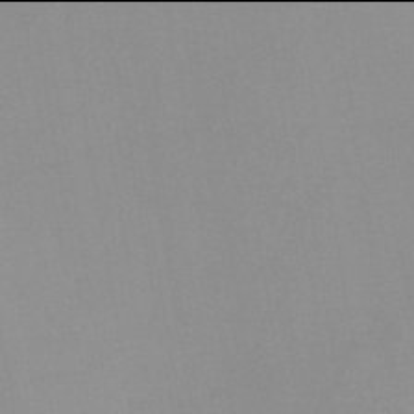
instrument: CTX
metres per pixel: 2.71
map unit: HNb
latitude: -46.0094
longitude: -41.2159
